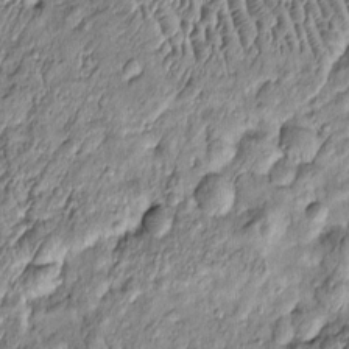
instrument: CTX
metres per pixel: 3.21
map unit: Htu
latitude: -6.9164
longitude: 156.8597
